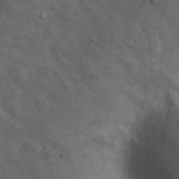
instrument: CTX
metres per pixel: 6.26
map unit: Hto
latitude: 18.1011
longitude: -53.6316
